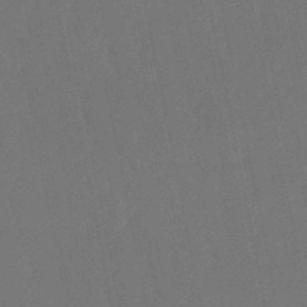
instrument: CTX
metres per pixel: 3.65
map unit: eHb
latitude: -50.1984
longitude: 75.7667
